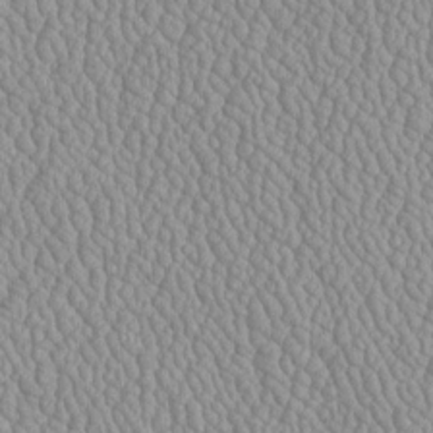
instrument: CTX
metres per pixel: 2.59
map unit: Htu
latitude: -6.4062
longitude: 156.0094
